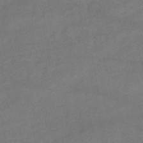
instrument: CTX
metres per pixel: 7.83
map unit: lHb
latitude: -45.5777
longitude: 62.1983
